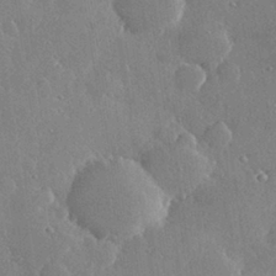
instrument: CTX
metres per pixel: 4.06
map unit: Hve
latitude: 28.8380
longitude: -92.4412
